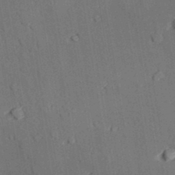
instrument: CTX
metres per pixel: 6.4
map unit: lAvf
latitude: 27.2348
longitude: -109.4426
